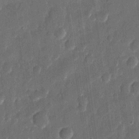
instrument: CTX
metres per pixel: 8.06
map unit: eHh
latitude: 11.9150
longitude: -70.3089
